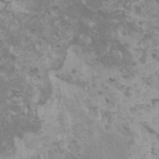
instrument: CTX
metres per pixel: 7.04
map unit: HNhu
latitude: 0.9324
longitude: 2.2739
